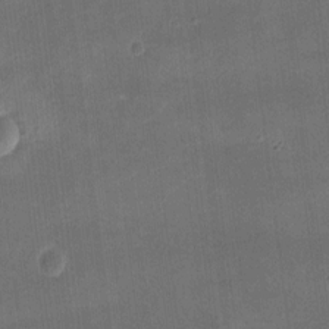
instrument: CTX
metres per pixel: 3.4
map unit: eHh
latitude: 8.4601
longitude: -73.2159
